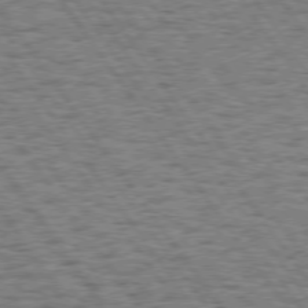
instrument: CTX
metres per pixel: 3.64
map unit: Hpe
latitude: 74.7057
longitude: -134.4412
